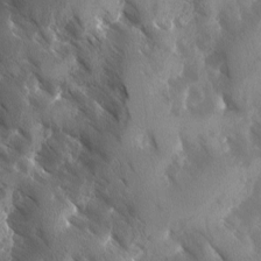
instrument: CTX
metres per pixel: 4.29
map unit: Ave
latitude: -10.7274
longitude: -118.6868
